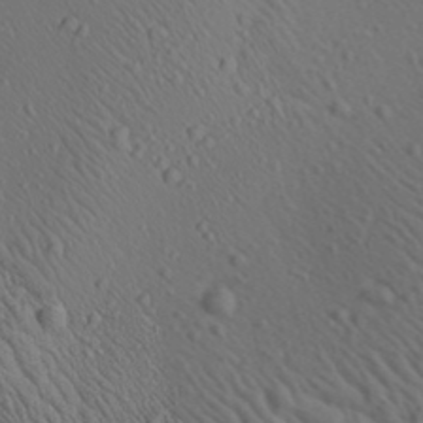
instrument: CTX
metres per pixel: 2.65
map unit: Aa
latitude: 23.2537
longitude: -138.7624
